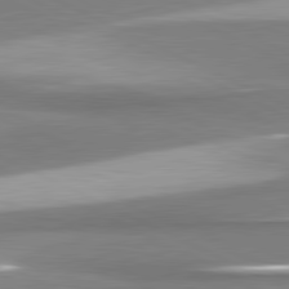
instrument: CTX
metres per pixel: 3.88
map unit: lApd
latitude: 81.4048
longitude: 167.2565
